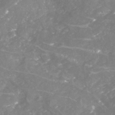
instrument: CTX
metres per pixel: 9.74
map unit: Nhu
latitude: -22.9731
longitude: -57.4048
